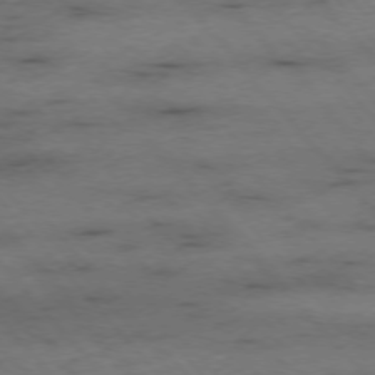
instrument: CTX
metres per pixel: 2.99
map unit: Ap
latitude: -76.4251
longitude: -90.5168
